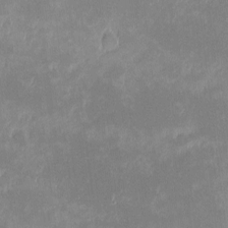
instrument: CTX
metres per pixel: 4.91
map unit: eHh
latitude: -1.6911
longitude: -84.4601
